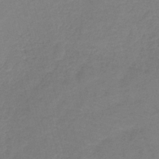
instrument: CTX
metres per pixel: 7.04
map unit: lHb
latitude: -40.7652
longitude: 76.3117
